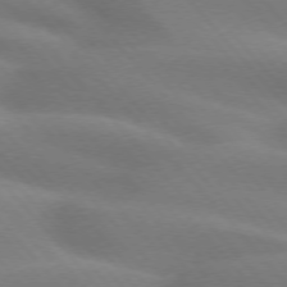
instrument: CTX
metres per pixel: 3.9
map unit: lApd
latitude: 74.2523
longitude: -61.1214
